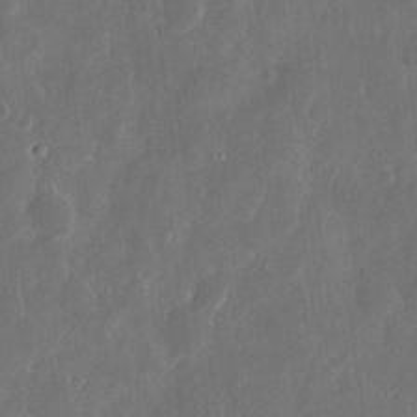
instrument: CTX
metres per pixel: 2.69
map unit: eHh
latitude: 11.7828
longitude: -72.6491
